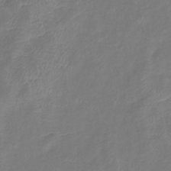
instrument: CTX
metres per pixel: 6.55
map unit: eHb
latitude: -38.8786
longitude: 75.8612
